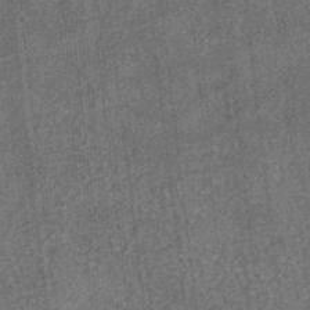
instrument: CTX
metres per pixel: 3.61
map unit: eHb
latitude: -34.6707
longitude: 79.1053
